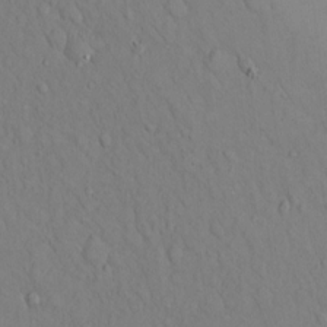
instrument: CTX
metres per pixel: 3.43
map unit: Hto
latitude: 13.6694
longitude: -61.6505
